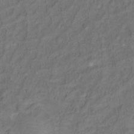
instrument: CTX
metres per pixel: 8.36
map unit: Ht
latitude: 10.1578
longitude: -40.0255
